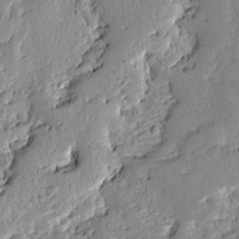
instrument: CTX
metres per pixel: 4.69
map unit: Ave
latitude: 13.0459
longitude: -134.7624
